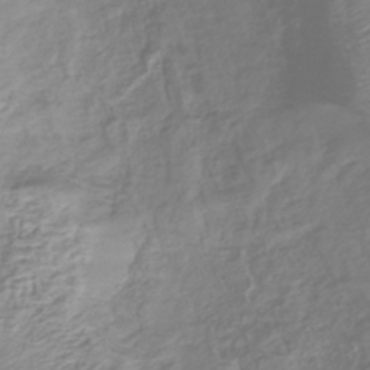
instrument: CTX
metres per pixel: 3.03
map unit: lHb
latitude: -40.3495
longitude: 71.5588
